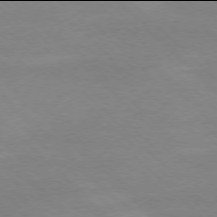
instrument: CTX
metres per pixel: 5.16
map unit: Ap
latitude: -78.0094
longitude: -87.2537
